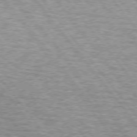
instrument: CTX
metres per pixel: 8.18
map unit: lApd
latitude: 73.6883
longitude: -77.0269
